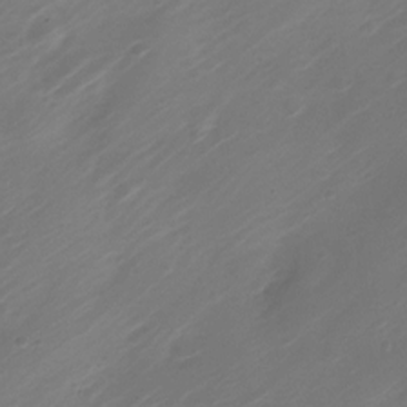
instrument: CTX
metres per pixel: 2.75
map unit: Nve
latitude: -20.8786
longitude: 106.8597
